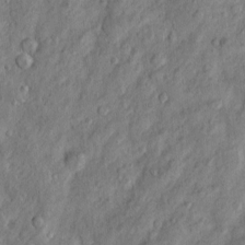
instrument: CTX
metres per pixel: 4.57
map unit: Htu
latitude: -3.8233
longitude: 158.7652
